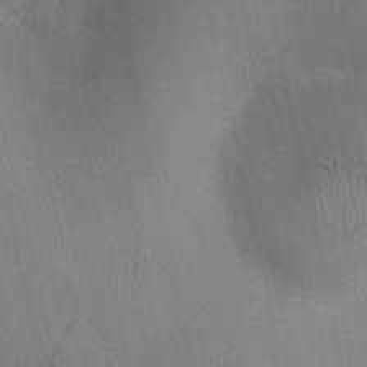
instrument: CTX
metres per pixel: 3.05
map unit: Ht
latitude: -1.5777
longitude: -15.6883
